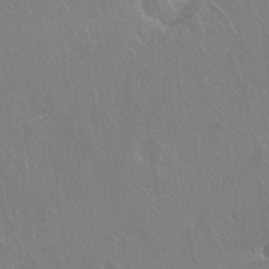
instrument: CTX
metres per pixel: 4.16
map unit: Hto
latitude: 18.1389
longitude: -58.1578
